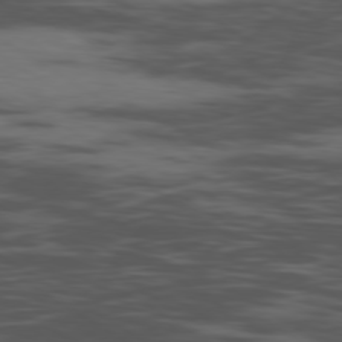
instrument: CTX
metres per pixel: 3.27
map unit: Ap
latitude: -80.2740
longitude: -103.0269
